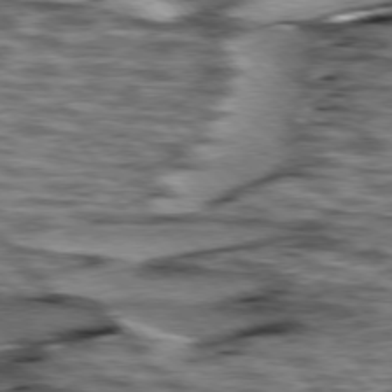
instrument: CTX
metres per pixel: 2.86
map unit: lApd
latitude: 76.4034
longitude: -70.4979
